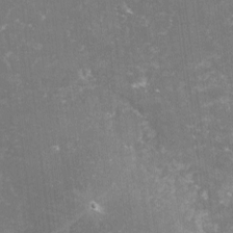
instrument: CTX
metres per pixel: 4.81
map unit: lHvf
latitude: -14.4251
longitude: -98.6112
